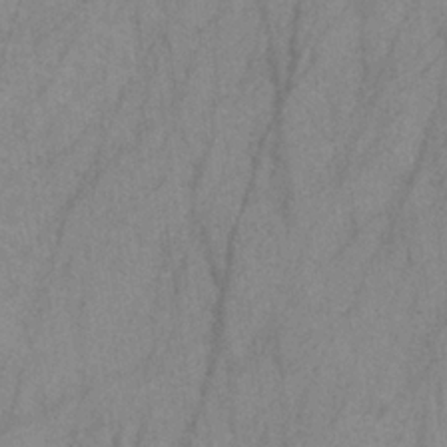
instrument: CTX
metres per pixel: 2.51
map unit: HNb
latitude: -31.2376
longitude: 63.3131
